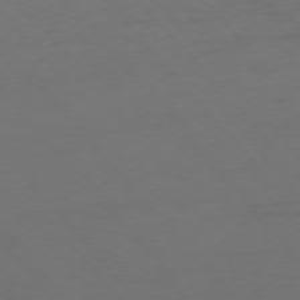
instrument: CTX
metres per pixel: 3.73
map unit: Ap
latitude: -76.0472
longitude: -90.7624
